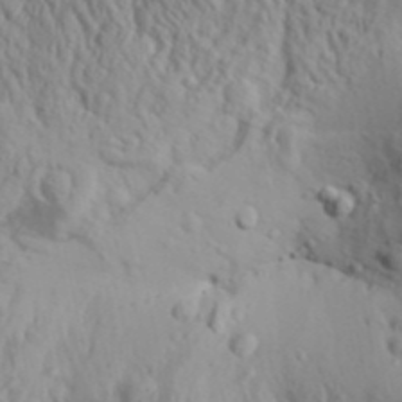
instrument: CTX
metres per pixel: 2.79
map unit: Aa
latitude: 31.0837
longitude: -135.9717
